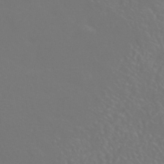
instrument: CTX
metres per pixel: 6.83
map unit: HNhu
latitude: -43.0297
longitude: 93.8611
